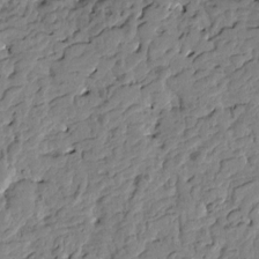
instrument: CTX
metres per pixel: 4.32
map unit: Htu
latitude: -1.4455
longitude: -179.6316
